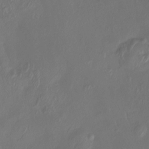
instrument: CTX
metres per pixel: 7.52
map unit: Htu
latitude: -13.9745
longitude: -47.2348
